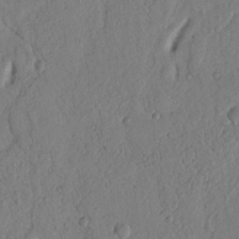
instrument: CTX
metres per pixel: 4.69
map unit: Nhu
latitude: 18.4601
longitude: -77.2726
